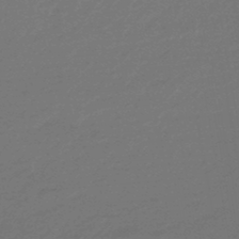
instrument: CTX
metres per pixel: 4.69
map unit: HNhu
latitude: -46.0661
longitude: 90.0661
